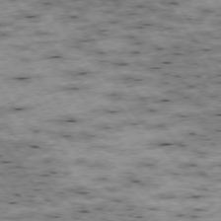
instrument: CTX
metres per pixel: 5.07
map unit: Hpe
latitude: -75.9556
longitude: -22.1389
